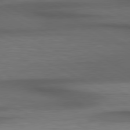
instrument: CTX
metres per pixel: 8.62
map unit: lApd
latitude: 79.1214
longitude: -118.8947
